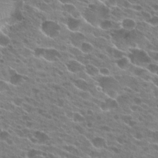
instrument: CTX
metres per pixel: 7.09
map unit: Hto
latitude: 24.3278
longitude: -41.4615
